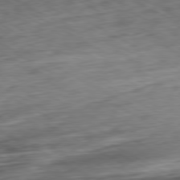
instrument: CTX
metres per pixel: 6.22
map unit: Hpe
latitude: -80.5952
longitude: 21.2565
